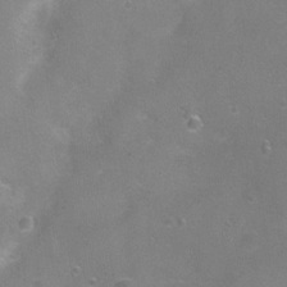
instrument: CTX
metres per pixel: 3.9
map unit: Ht
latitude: 4.4790
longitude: -20.4034
